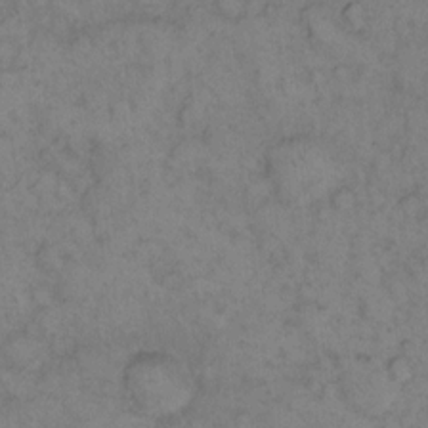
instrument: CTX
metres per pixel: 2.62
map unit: eHh
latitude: 13.3482
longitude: -63.8017
